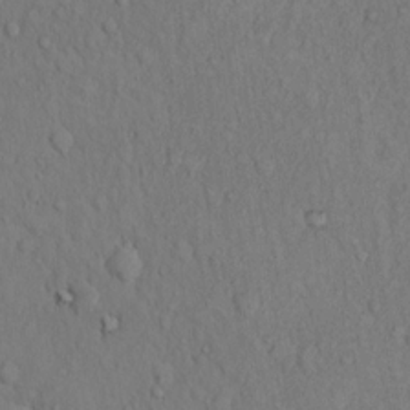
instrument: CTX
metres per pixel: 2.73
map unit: Hto
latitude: 14.3279
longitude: -61.7449
